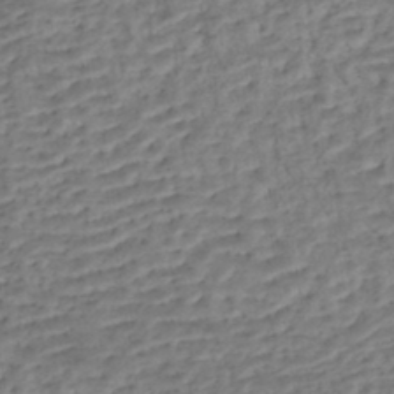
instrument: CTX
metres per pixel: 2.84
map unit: eHh
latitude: -43.5588
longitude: 119.5588
